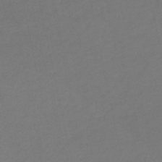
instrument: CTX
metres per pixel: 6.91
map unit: HNb
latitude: -53.3509
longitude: -50.6301
